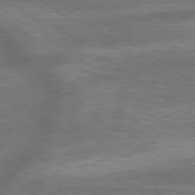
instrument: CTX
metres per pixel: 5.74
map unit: lApd
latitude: 79.6316
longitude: -171.5938
